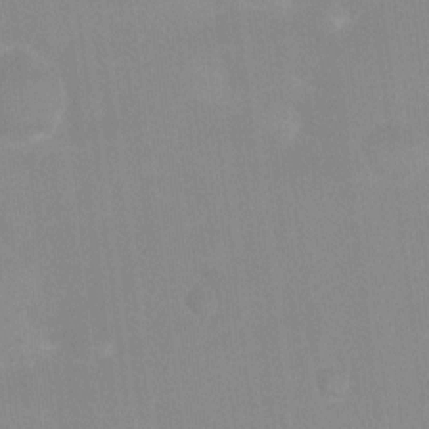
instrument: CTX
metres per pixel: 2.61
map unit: Ht
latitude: -1.0487
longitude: -20.2334
